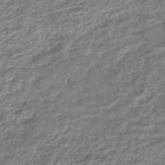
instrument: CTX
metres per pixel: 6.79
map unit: HNhu
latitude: -45.2187
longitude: 101.5588
